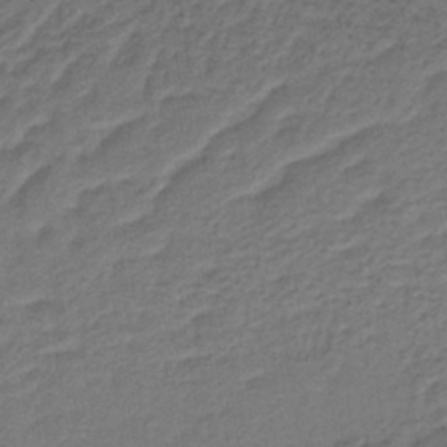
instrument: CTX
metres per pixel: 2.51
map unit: lHb
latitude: -38.4818
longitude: 56.8597
